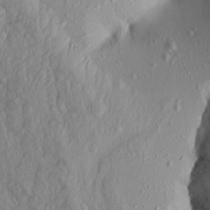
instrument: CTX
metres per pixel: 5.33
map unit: Aa
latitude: 16.1200
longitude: -146.0444
